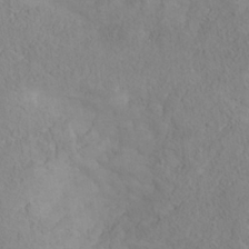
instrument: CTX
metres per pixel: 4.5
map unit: Nhe
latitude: -37.7855
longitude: 139.1809
